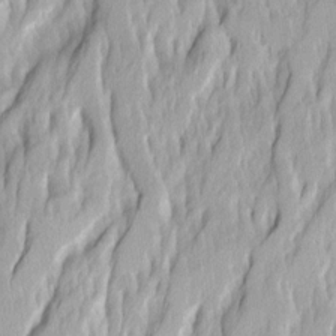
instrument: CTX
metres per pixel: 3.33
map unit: Ave
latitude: 14.7058
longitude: -134.6490
